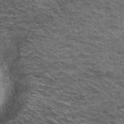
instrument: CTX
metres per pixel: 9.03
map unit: Hto
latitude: 33.9906
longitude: -40.1199
